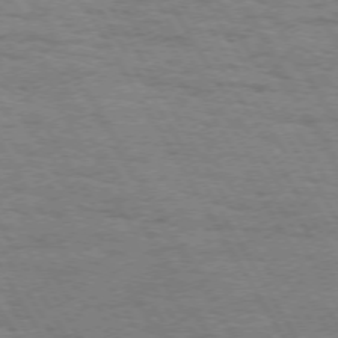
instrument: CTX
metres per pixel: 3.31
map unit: Hpe
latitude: 72.0444
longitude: -123.4237
